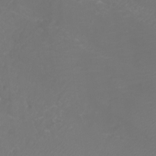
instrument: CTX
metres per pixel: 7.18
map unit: Htu
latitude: -5.7477
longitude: -73.0837
